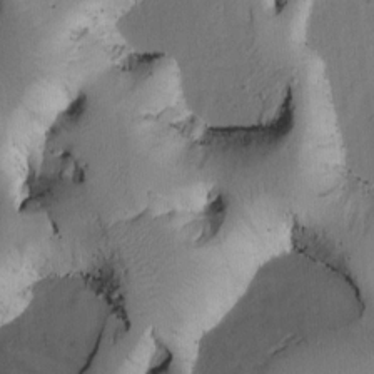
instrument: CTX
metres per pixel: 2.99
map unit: Htu
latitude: 2.1955
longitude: 176.5385
